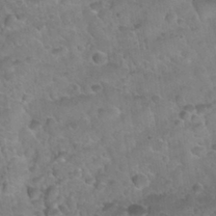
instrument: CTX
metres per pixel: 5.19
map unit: Nhu
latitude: 31.1404
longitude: -52.2145
